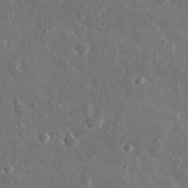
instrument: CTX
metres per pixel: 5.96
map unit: lHvf
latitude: 31.9151
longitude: -89.0270
